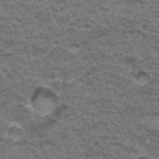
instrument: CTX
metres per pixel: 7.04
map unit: Hto
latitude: 32.9703
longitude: -47.6883
